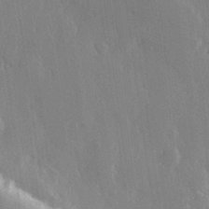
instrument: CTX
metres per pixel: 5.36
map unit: Hve
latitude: 27.2159
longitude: 150.3117
